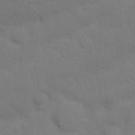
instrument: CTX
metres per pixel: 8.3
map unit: Nhu
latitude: 21.5182
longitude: -72.9136
